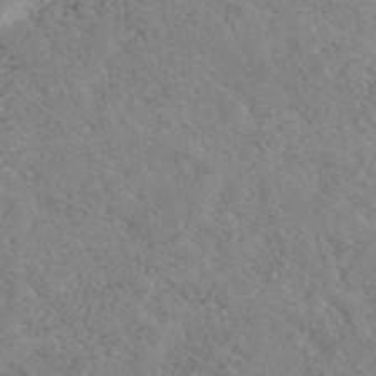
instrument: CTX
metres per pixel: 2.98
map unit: ANa
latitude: 40.6112
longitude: 18.7085
